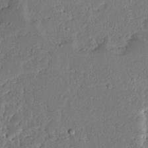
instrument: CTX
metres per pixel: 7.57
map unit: Ave
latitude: 12.9514
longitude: -137.7261
